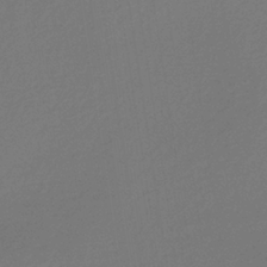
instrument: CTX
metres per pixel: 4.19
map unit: lHb
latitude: -35.7100
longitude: 67.6911
